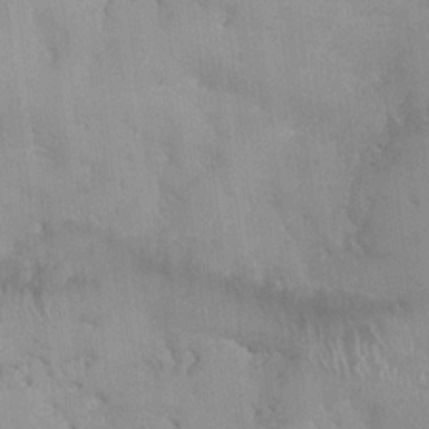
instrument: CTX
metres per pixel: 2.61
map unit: HNhu
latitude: 0.6490
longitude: -3.6694
